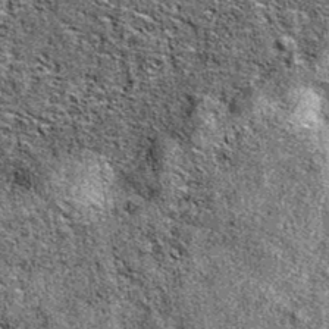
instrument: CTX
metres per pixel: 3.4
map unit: eAb
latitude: 38.1767
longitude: 105.5399
